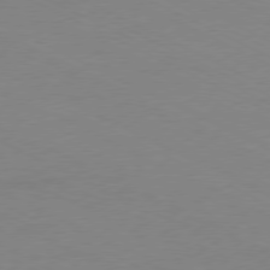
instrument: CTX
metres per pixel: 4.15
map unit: Ap
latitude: -77.9367
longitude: -73.4616
